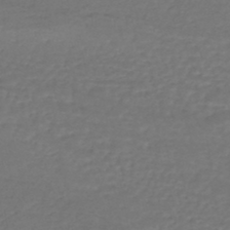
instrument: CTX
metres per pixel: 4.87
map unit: HNhu
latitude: -47.4454
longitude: 95.7477
